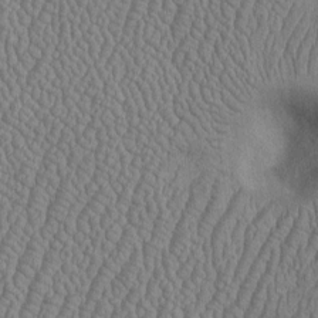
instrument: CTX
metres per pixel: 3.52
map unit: Htu
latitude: -6.4062
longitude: 156.3684
